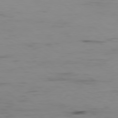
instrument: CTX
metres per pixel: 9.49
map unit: Hpe
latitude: -78.7652
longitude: 15.6344
